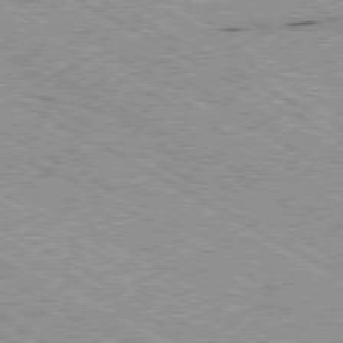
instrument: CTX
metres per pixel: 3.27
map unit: Ap
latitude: -80.4440
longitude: -53.2348
